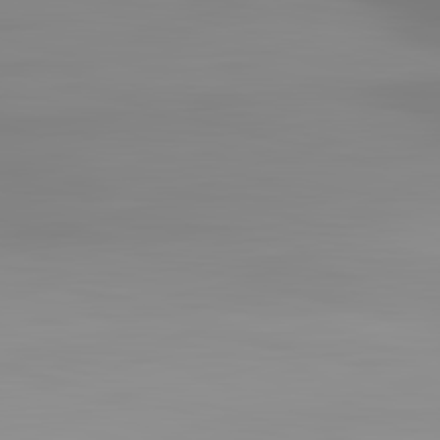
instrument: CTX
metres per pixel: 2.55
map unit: lApd
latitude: 83.3103
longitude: -134.8380
